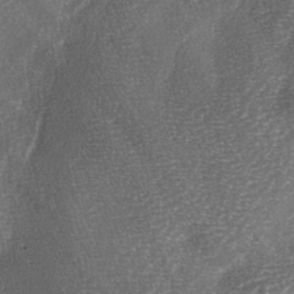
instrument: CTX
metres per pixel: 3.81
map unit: lAa
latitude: -3.8611
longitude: -128.9891
